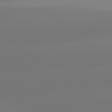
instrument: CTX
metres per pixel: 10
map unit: lApd
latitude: 81.9150
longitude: -150.0255
